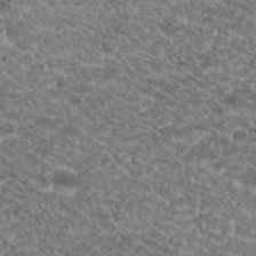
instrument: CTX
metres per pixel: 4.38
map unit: Hto
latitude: 19.8394
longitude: -37.4993
